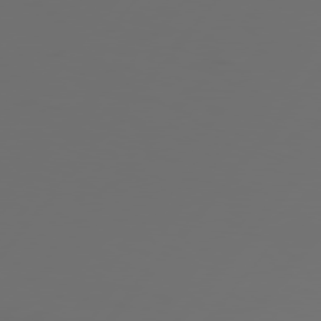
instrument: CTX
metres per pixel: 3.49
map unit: Hpe
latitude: 76.3467
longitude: -140.5167
